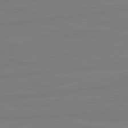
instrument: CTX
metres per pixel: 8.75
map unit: lApd
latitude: 81.5938
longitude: -179.3104
